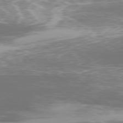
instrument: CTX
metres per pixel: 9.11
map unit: Ap
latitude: -78.6518
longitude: -93.2726
